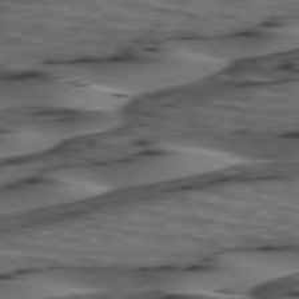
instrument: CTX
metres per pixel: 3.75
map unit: lApd
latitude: 74.6491
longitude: -71.1781
